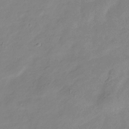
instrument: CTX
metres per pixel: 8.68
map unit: Hve
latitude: -34.7274
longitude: 89.1620
